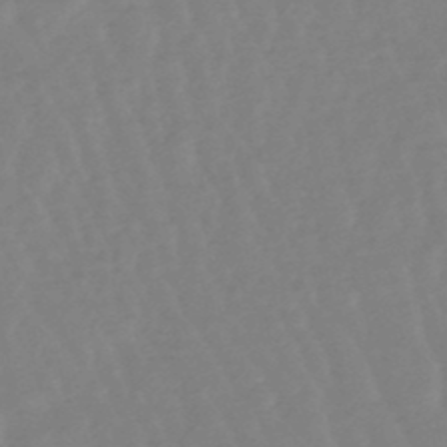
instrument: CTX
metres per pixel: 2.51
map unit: lHb
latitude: -49.0298
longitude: 77.7100
